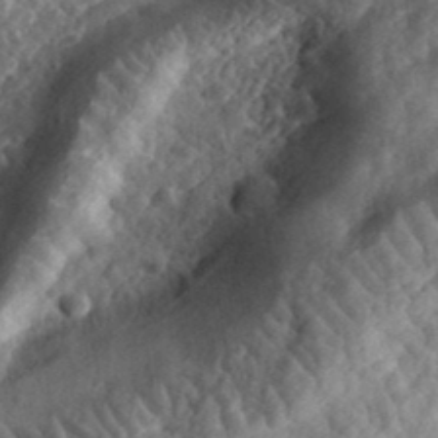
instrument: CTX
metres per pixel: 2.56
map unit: eHh
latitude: 35.3481
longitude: -79.0837
